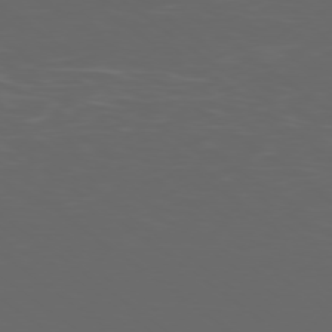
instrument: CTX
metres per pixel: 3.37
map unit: Ap
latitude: -78.9541
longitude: -103.6694
